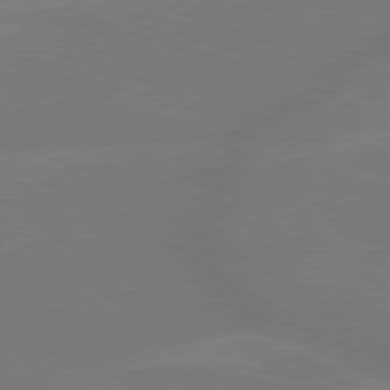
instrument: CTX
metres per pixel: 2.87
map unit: lApd
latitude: 79.3104
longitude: -143.6883
